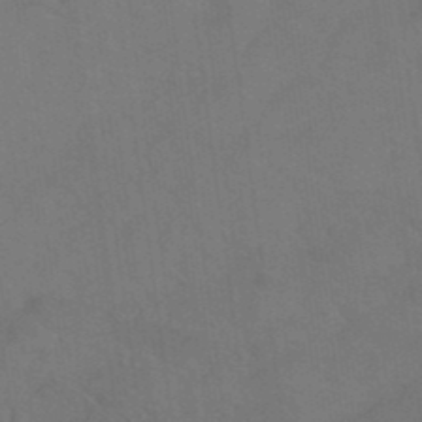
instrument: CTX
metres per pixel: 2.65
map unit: Hto
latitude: 36.6302
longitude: -46.1956
